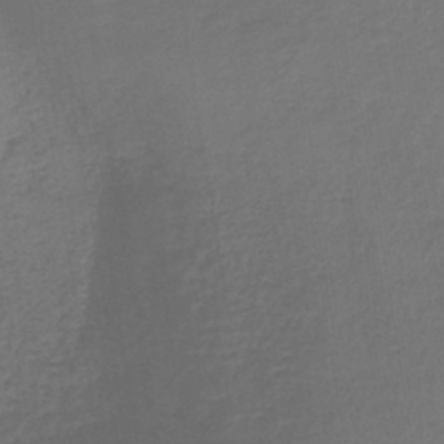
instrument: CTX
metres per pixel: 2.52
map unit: lHb
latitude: -42.3684
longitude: 59.0108
